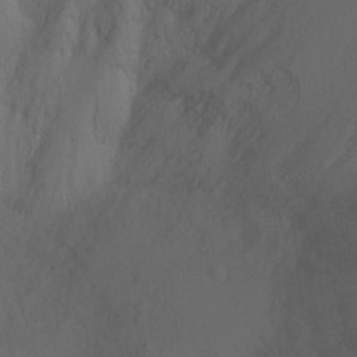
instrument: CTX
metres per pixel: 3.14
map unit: Ht
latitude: -6.0661
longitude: -26.9325
